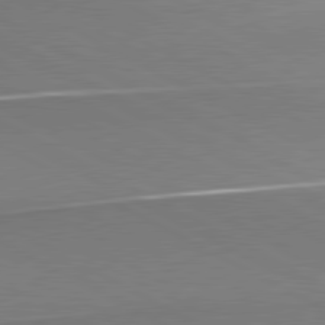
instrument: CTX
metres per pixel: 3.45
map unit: lApd
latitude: 80.5546
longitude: 167.6533
